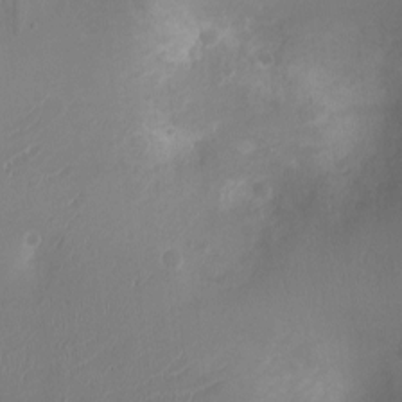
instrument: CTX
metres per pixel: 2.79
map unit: Ht
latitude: -4.3306
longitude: -16.2900
